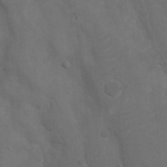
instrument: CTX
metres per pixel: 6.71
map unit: Nhu
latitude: 8.3845
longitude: -24.4601
